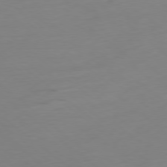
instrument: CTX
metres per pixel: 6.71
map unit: Ap
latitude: -78.9541
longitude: -63.9150
